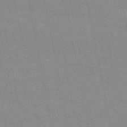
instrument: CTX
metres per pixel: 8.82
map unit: eHb
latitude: -50.1984
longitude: 68.1227
